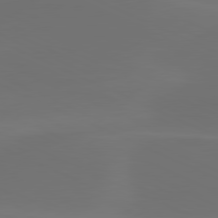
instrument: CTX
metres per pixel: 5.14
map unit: lApd
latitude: 80.4412
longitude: -83.1025
